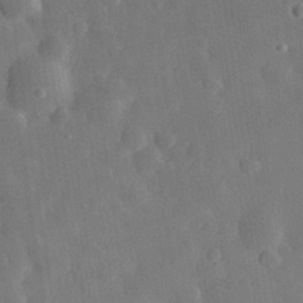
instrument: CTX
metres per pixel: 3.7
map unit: eHh
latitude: 30.6113
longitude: -78.2334
